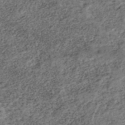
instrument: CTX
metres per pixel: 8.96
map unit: ANa
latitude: -42.6707
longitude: 109.2187
